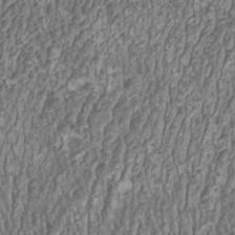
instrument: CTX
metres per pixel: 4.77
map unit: HNhu
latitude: 0.9135
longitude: 0.4062
